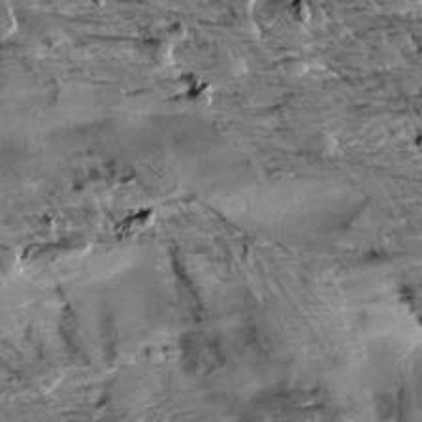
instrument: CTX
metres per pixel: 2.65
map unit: Aa
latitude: 11.0459
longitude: -142.7624
